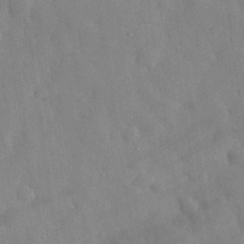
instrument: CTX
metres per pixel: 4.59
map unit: eHh
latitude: 31.5749
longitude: -72.6869
